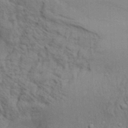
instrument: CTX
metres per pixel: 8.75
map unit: Aa
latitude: 32.1011
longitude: -135.4615
